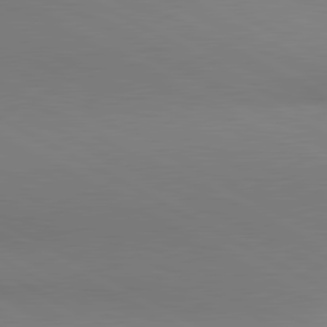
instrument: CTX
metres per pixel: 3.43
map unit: lApd
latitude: 80.7624
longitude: 146.3684
